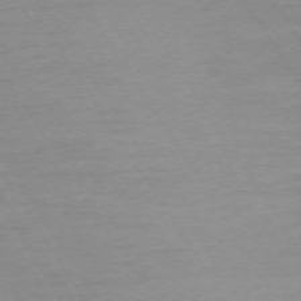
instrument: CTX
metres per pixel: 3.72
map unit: Ap
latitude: -73.8233
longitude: -82.4223
